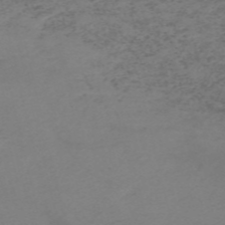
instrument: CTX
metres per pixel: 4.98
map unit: HNb
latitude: -55.7667
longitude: -46.6869
